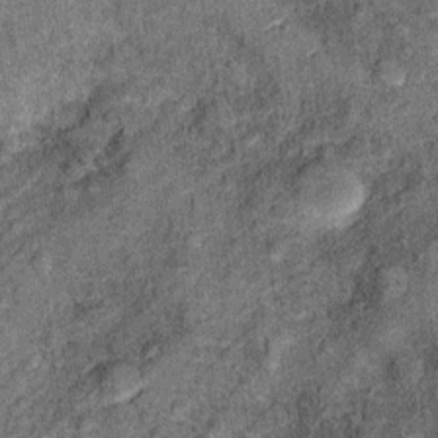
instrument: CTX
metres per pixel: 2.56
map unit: Ht
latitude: 10.6869
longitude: -38.5735
